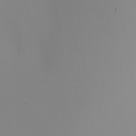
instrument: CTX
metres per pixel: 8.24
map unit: Nhu
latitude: -5.1242
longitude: -95.3860
